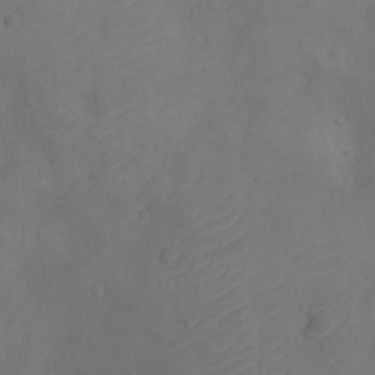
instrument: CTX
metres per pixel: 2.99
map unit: Ht
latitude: -11.9556
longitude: -21.3860
